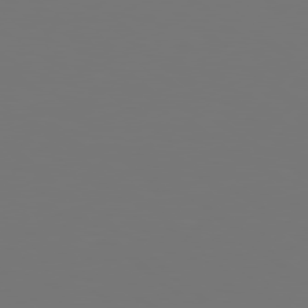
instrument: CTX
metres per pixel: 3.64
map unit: Hpe
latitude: 78.2145
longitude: -163.8395
